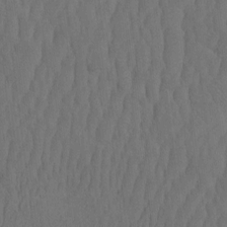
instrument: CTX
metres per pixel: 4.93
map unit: eHh
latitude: -2.1605
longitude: 16.4629
